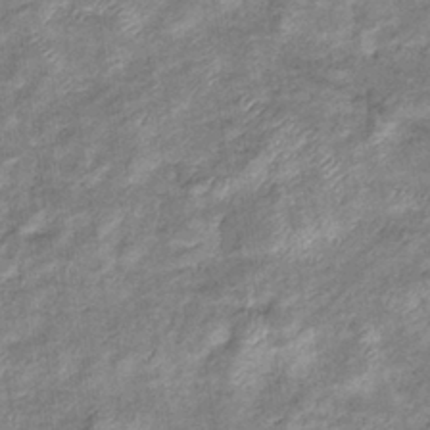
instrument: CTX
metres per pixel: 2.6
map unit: eHb
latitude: -37.7855
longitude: 77.4832
